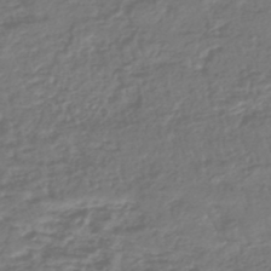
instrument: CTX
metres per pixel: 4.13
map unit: HNhu
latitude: -45.0486
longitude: 99.8611
